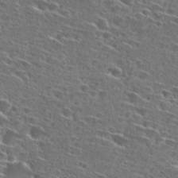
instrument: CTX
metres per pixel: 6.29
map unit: Hto
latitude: 27.5560
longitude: -46.6680
